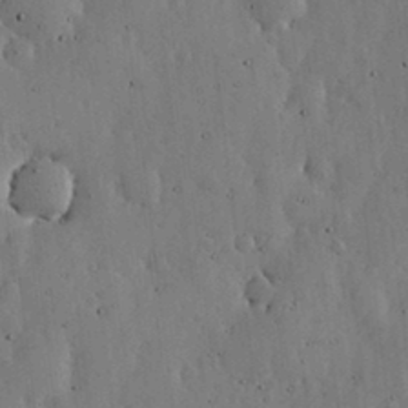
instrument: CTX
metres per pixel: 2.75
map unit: lHvf
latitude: 19.4804
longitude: -114.2711
